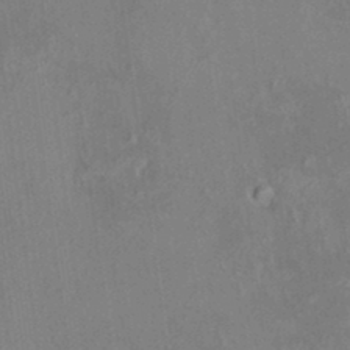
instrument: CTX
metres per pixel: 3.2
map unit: HNhu
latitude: 5.5560
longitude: 10.1606
